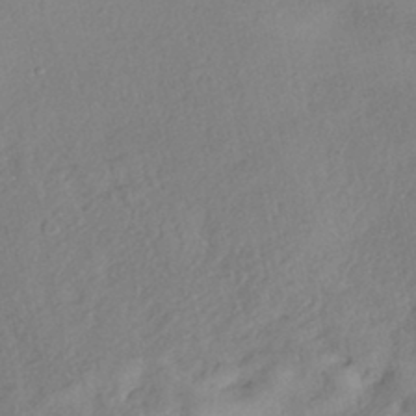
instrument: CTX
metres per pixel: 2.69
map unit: eHh
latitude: -42.4628
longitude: 122.7841
